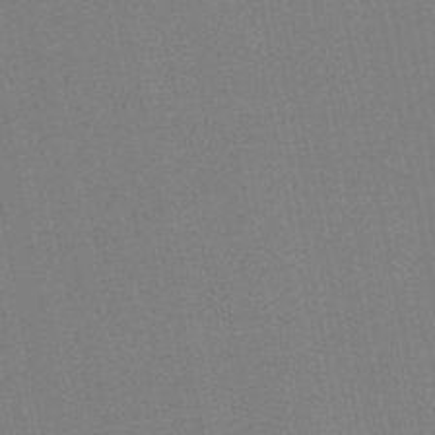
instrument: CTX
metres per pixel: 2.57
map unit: eHb
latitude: -50.1417
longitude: 72.1417
